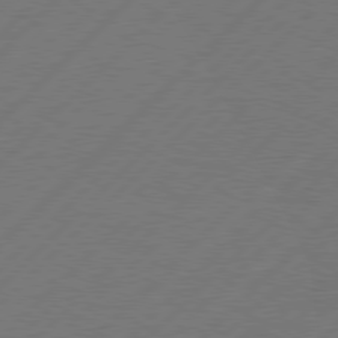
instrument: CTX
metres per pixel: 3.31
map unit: lApd
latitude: 77.7071
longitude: -59.0081
